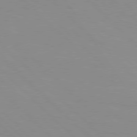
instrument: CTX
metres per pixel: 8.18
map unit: Hpe
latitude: 77.5560
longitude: -160.6868
